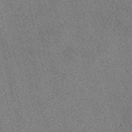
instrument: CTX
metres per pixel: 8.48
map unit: eAb
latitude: 48.4034
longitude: 112.1795
